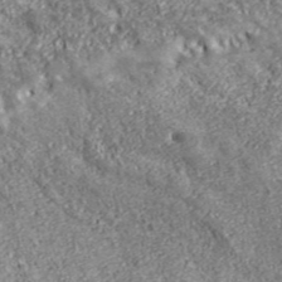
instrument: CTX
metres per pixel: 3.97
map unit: eHh
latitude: 43.6127
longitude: -89.6316
